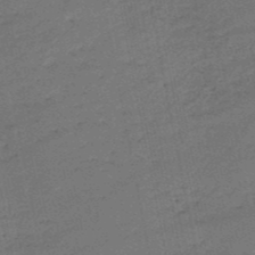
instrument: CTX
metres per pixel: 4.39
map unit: HNb
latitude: -50.8408
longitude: -40.5734
